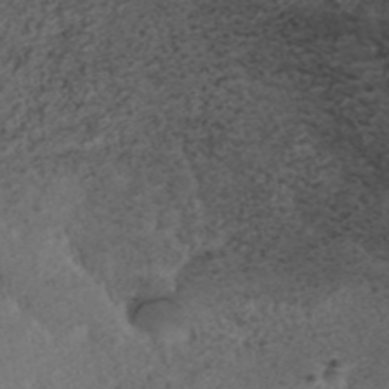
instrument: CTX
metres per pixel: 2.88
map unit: ANa
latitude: 35.8961
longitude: 13.6344
